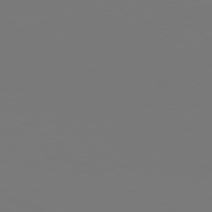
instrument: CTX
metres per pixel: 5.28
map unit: Ap
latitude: -80.4440
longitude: -59.4615
